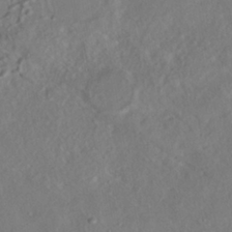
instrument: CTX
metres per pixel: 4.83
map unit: HNhu
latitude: -39.4832
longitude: 107.6533
